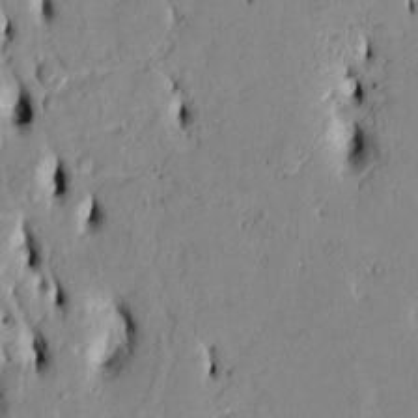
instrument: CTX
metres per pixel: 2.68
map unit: Htu
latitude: 3.4615
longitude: 151.4832
